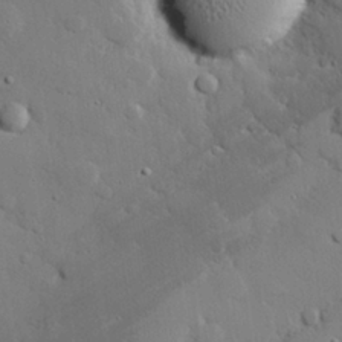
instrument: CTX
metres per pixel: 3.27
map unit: eHh
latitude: 27.5938
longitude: -81.4048
